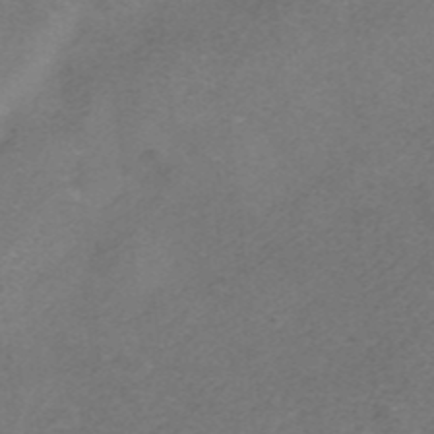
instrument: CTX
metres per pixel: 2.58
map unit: HNhu
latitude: -40.5385
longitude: 103.8800
